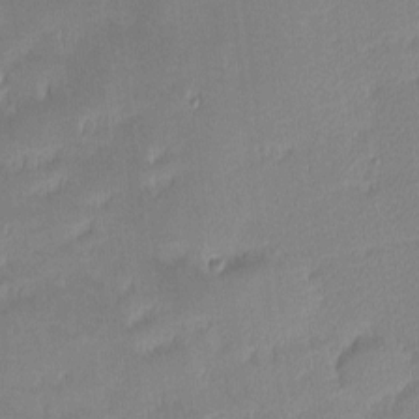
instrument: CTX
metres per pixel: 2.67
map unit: eHh
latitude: -2.2739
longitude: -84.6680
